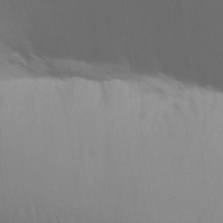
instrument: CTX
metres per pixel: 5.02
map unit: Aa
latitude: 31.1404
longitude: -133.6694
